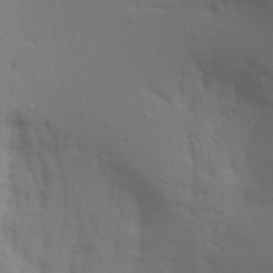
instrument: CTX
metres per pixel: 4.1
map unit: Aa
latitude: 19.5938
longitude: -145.1403
